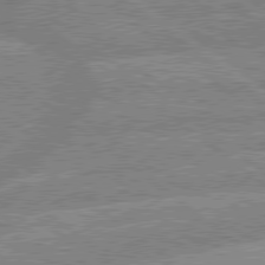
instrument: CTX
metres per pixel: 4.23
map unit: lApd
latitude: 79.3860
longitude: -160.0255
